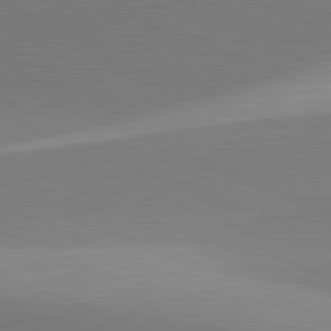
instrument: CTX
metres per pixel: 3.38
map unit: lApd
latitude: 81.7450
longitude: 129.8989
